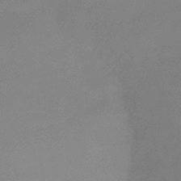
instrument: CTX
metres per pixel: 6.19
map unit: eHb
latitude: -30.5951
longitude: 72.4440
